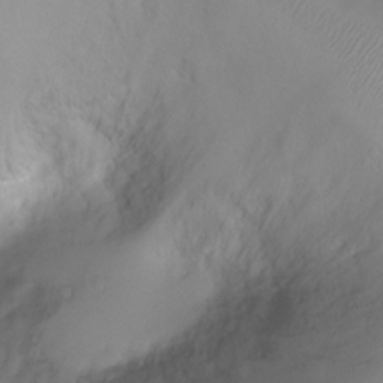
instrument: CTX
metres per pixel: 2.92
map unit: Ht
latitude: -7.0108
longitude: -20.6680
